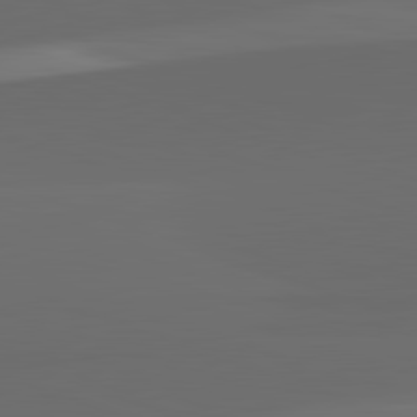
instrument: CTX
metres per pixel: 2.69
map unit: lApd
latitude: 82.4034
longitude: 134.6330
